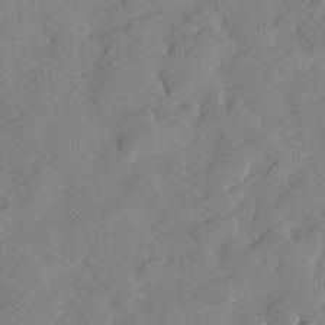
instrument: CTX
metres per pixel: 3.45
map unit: Htu
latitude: -8.0094
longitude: 176.0661
